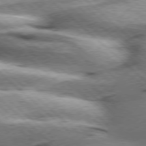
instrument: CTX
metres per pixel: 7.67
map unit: Hpe
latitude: 77.5182
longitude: -156.1955
